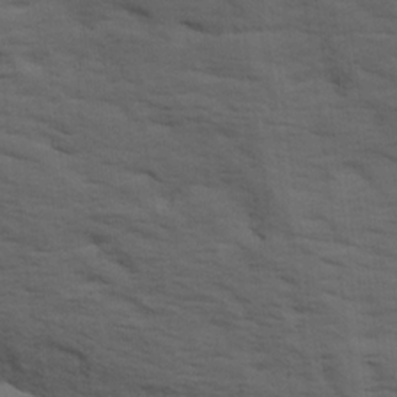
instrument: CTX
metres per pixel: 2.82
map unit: Ave
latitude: 17.6505
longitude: -129.0836
